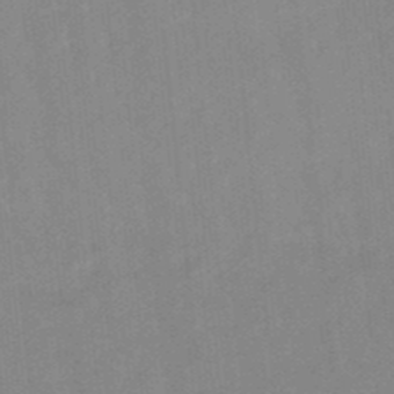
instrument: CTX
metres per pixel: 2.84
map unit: lHb
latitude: -48.2929
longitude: 80.9920
